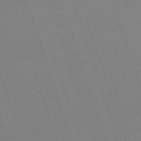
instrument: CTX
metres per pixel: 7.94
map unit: eHh
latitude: -64.4629
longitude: 51.4454
